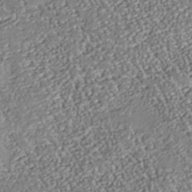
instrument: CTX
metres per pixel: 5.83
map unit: Nhu
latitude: -38.3684
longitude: -80.6490
